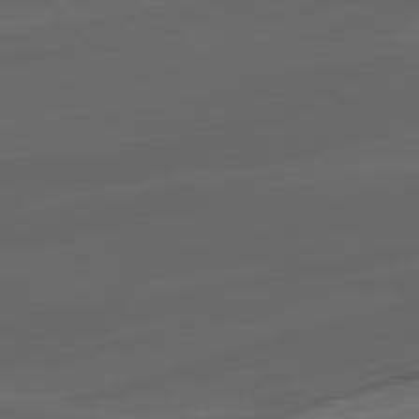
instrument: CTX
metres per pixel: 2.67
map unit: lApd
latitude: 80.9892
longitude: -84.9136
